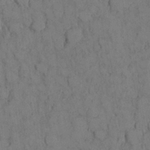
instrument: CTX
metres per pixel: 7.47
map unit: Nhu
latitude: 28.5734
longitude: -72.0255
